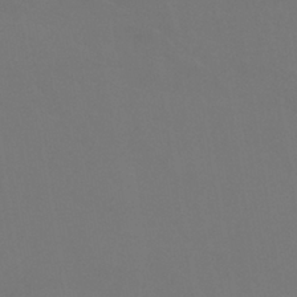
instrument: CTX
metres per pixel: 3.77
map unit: lHb
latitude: -39.1242
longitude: 74.5574
